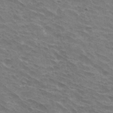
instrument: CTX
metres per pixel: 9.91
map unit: Hto
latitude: 32.9514
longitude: -42.9325
